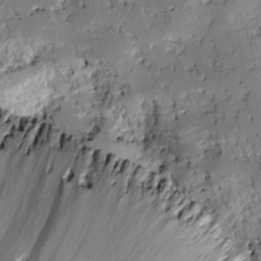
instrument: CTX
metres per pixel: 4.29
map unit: Htu
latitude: -4.6329
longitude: 176.4251
